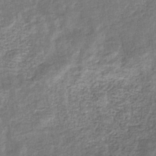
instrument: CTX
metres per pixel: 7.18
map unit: eHb
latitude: -34.1417
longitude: 76.1606
